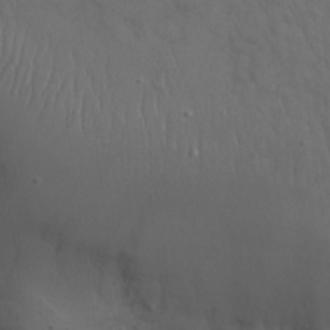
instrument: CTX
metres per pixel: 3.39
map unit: Nhu
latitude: 22.7057
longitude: -66.6301
